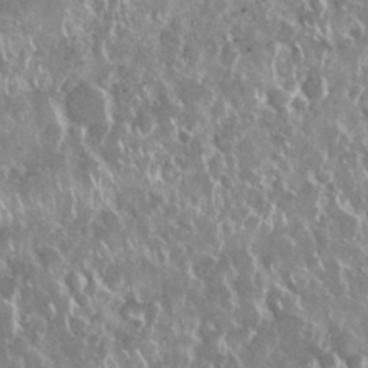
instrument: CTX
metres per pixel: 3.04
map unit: Nhu
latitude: 28.6868
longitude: -62.0255
